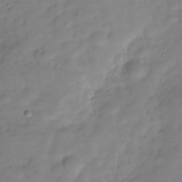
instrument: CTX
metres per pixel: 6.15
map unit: Hve
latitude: -29.6911
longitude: 94.0283
